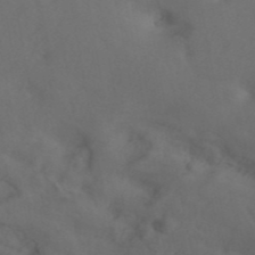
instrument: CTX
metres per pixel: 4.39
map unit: ANa
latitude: 42.3845
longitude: 54.2173
